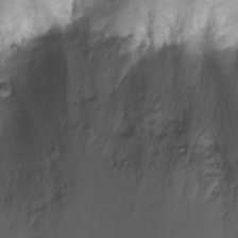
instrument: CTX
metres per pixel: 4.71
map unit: Ht
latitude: -3.8044
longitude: -28.9702
